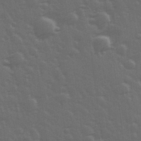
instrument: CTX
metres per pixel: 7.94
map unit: Hve
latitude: 26.9703
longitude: 146.5762
